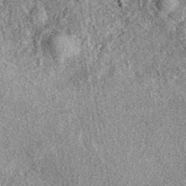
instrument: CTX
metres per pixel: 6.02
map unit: eAb
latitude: 39.0080
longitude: 106.9730
